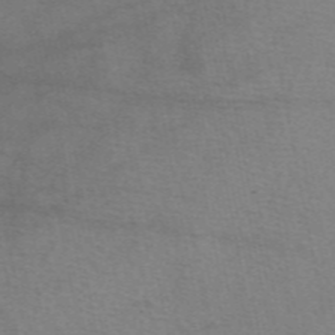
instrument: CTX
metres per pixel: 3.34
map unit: eAb
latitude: 50.2522
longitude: 104.8030
